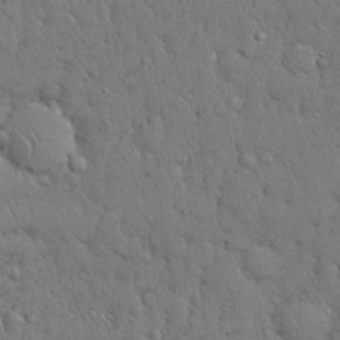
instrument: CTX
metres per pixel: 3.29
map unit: Nhu
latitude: 28.3845
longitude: -68.3656
